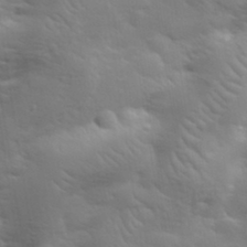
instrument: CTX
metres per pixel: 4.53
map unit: lHvf
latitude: 33.8394
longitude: -82.7813
